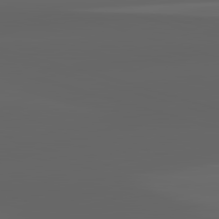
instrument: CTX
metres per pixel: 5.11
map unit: lApd
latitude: 82.9891
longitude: -133.9150
